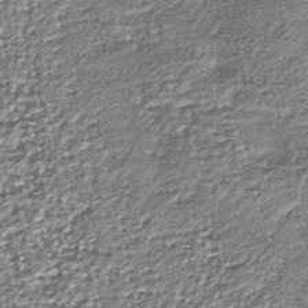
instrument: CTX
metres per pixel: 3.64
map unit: Nhu
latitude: -38.2362
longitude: -82.0444
